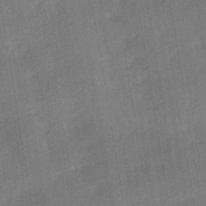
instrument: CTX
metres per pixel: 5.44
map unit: HNhu
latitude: -42.8785
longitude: 91.5966
